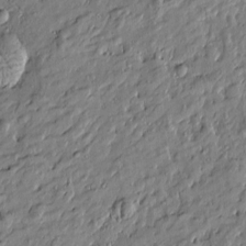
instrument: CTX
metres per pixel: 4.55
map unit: Htu
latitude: -7.0297
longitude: 177.6722
